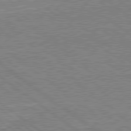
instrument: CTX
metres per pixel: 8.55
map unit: lApd
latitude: 79.5371
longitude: 167.1809
